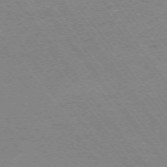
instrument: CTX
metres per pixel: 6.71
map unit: Ap
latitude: -74.5763
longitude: -82.4412
